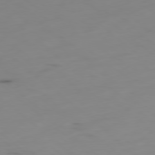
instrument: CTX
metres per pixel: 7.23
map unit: Hpe
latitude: -78.9352
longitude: 15.4833
